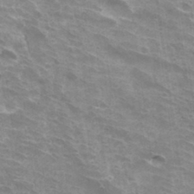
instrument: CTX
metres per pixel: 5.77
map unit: Hto
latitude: 33.2159
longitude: -42.6491
